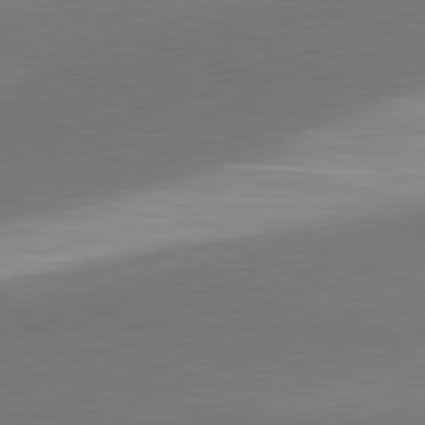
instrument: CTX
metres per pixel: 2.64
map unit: lApd
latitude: 81.3859
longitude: 163.9745
